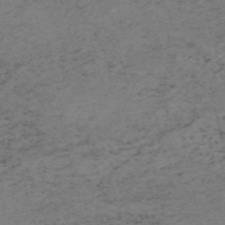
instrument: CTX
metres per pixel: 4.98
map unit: HNb
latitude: -55.0109
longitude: -46.4223
